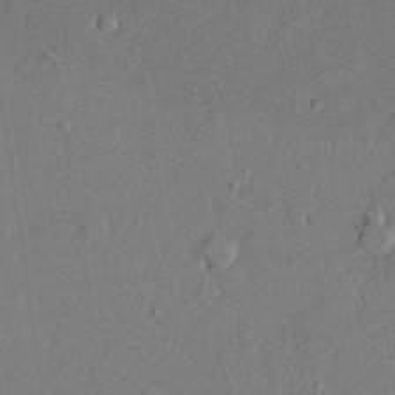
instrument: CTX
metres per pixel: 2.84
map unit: lHvf
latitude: 21.5182
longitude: 144.7652
